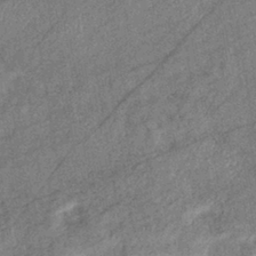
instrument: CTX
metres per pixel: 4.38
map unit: eHb
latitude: -38.5196
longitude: 77.8044
